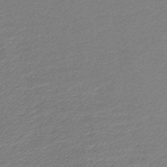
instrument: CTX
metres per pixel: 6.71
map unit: lHb
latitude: -45.7856
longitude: 57.7477
